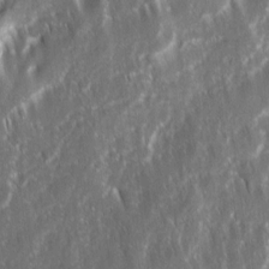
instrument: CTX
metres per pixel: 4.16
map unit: Ave
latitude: 15.4616
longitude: -134.1200
